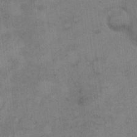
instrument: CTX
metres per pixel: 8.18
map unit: Hto
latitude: 8.7435
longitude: -58.0633
